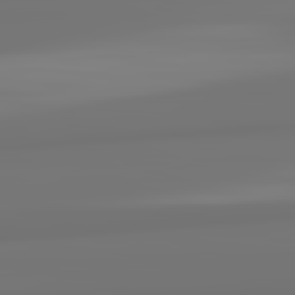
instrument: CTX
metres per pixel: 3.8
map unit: lApd
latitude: 82.2711
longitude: 171.7667
